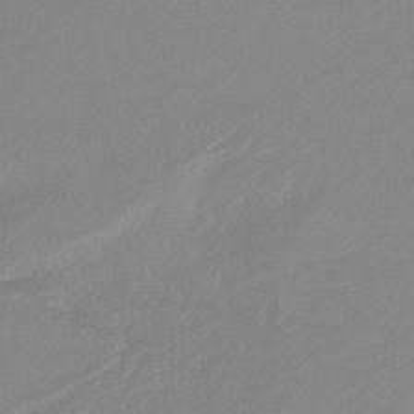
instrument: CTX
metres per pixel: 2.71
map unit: lHb
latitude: -44.1417
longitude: 78.3495
